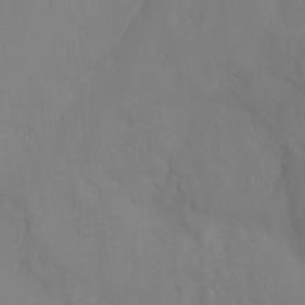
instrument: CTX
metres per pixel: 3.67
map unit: Ht
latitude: -15.4455
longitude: -42.4223
